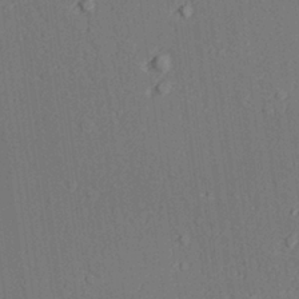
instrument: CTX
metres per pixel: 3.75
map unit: lAvf
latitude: 28.2900
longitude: -109.1781
